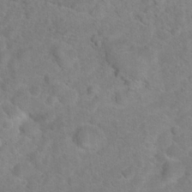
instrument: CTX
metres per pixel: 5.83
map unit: Hto
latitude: 18.5734
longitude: -38.4412
